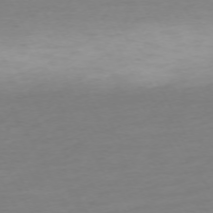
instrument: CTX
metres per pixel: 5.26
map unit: Ap
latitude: -74.0850
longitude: -69.9339
